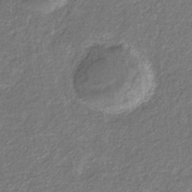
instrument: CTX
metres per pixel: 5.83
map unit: eHb
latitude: -30.9352
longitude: 69.8233
